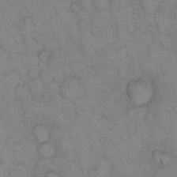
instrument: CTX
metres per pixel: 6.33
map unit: eHh
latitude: 13.4427
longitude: -63.6883
